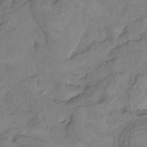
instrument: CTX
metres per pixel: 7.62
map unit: Nhu
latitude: -9.8611
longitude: -76.5356
